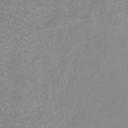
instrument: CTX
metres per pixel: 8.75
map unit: HNb
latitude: -35.0675
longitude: 55.9745
